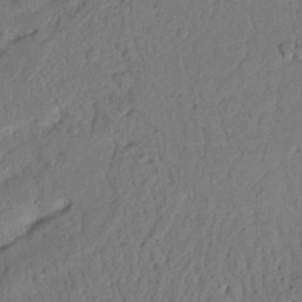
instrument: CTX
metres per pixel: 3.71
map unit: Nhu
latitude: 21.7450
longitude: -75.5749
